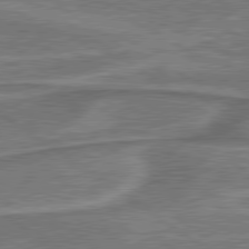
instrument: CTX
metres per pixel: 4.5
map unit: lApd
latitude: 79.8395
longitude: 173.5966
